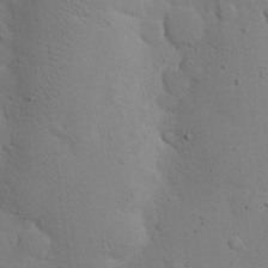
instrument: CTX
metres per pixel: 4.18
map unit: eHh
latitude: 24.3845
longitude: -71.9717
